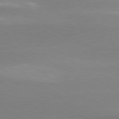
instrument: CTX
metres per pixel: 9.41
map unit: lApd
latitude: 79.7639
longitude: -114.9324
